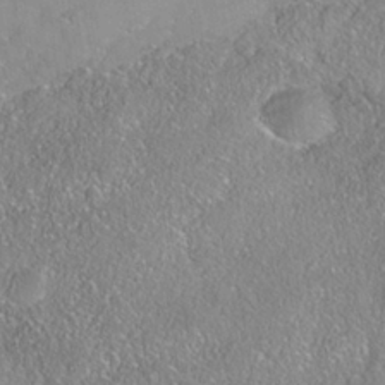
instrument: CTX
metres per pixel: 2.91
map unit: Nhe
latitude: -38.2551
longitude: 137.7855
